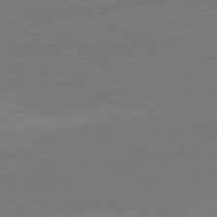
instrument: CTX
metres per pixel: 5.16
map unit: Ap
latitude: -79.2754
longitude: -54.8380
